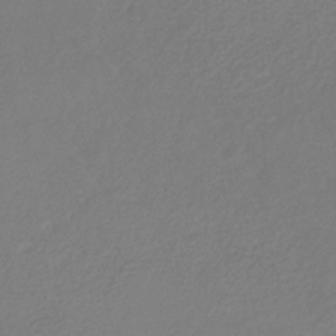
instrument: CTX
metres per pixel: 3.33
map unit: HNhu
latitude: -29.4643
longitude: 66.2739
